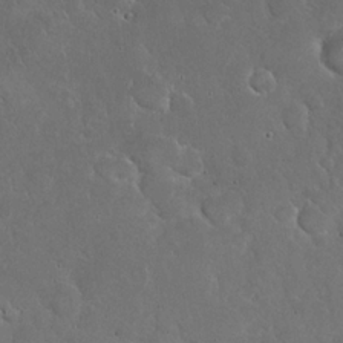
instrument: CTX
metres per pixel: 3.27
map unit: eHh
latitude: 21.6883
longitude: -58.7813
